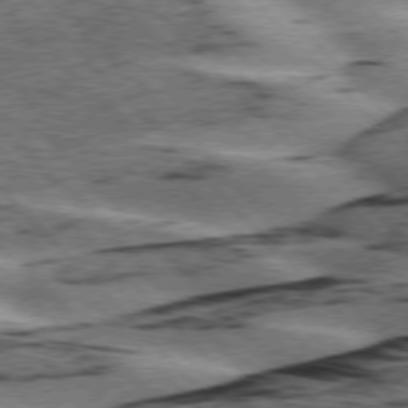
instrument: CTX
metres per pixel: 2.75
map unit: lApd
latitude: 75.7828
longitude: -78.7813
